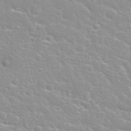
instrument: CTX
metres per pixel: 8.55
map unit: Nhu
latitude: 31.6505
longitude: -50.9135
